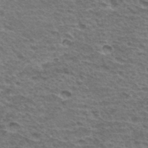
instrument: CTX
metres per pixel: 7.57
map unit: Hto
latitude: 34.9513
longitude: -43.8772
